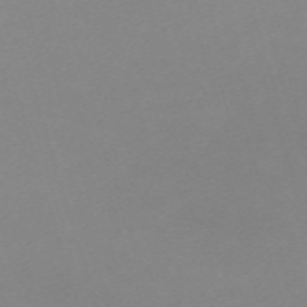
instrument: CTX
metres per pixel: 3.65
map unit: eHh
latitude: -61.9745
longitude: 49.0865
